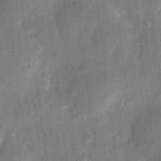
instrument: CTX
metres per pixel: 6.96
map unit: eHh
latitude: 11.7639
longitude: -68.7435
